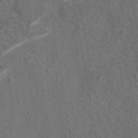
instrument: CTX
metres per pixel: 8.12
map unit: eAb
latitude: 43.2348
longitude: 107.5210
